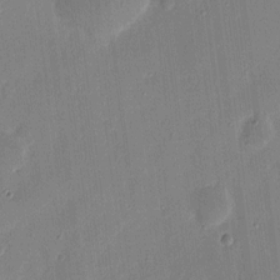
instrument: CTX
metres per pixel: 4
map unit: eHh
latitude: 8.4979
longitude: -68.5924
